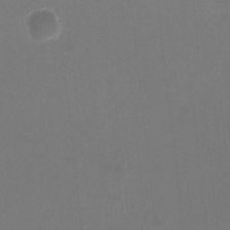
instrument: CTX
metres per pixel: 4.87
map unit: HNhu
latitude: -3.0675
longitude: -1.5182
